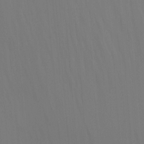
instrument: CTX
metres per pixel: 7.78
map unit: Nhu
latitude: -12.5763
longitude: -65.2348
